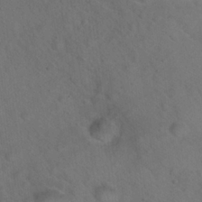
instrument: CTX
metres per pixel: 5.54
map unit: Hto
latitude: 23.8016
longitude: -51.0647
